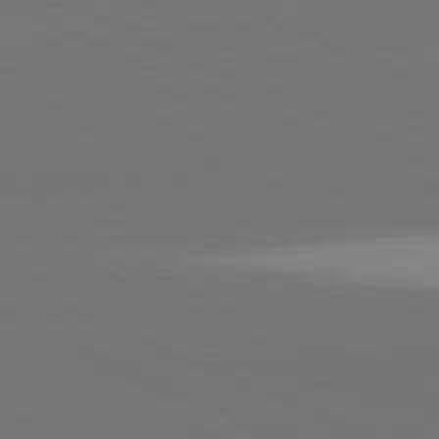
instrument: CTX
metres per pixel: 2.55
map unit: Hpe
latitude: -81.7856
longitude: 19.3321
